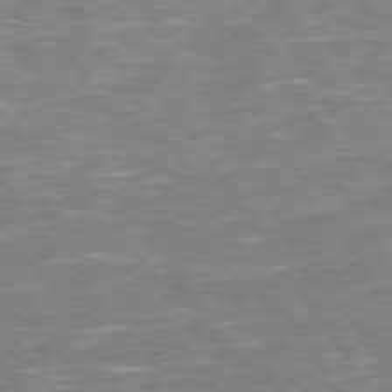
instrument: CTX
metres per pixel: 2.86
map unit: Hpe
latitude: 73.6505
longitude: -125.1403
